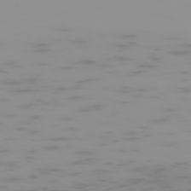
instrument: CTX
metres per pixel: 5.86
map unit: Hpe
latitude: -74.6519
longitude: 6.5762
